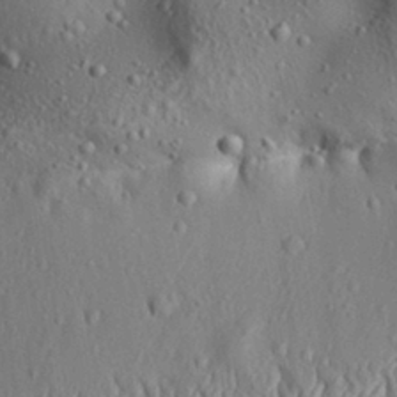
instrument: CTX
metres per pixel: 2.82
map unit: Aa
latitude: 31.1215
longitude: -135.0080
